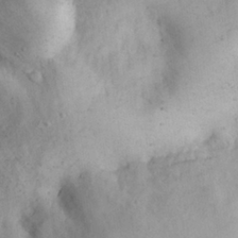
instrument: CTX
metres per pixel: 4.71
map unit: eHh
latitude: 26.4790
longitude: -65.8016
